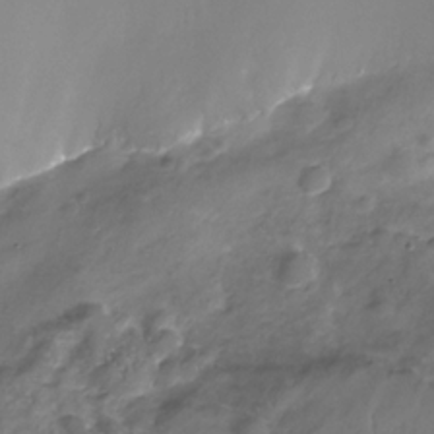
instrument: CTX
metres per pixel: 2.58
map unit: Nhe
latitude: -32.4818
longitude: -91.9717
